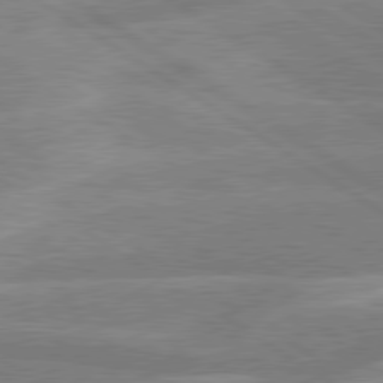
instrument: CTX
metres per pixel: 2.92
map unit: lApd
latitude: 79.3860
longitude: -123.1592
